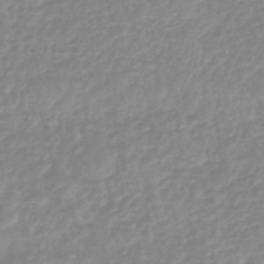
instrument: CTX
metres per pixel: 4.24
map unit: eHb
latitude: -44.7463
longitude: 81.3510
